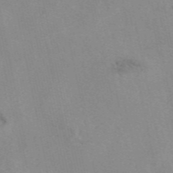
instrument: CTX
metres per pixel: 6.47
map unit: eAb
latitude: 49.0081
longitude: 104.4440
